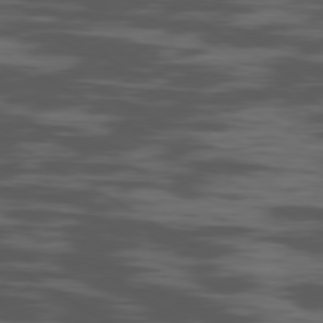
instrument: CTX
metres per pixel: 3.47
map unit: Ap
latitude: -80.1606
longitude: -102.1578
